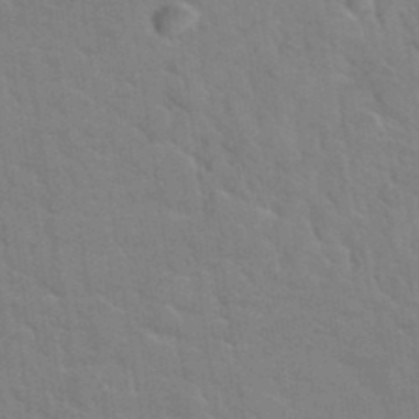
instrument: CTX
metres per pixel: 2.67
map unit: Hto
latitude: 34.7246
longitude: -51.7071
